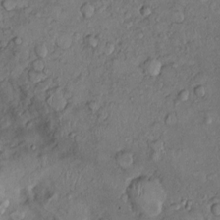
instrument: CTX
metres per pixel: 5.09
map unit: Ht
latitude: 1.0458
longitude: -14.0255
